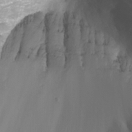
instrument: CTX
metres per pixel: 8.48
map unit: Nhu
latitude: -6.1039
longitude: -77.3481
